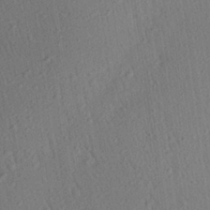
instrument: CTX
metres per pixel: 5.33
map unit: Aa
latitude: 27.5749
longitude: -141.6316
